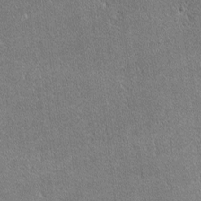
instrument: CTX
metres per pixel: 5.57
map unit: lHvf
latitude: -11.5399
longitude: -104.8380
